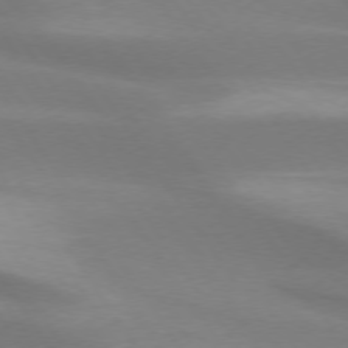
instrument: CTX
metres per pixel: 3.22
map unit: lApd
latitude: 73.8962
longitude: -49.6694
